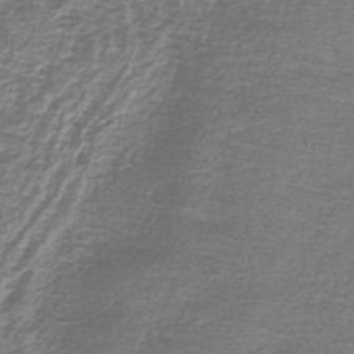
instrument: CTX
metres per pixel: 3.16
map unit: lHb
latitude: -44.3873
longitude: 57.2187
